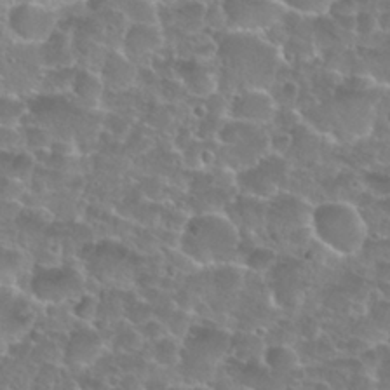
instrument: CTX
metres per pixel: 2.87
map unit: Nhu
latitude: 27.6127
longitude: -51.7071
